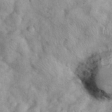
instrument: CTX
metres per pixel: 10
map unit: eHh
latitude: 37.2348
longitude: -66.2144
